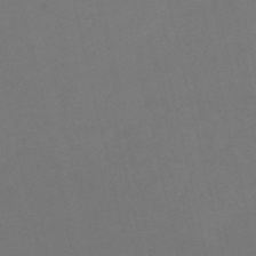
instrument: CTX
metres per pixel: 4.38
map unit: HNb
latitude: -53.4076
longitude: -48.4790
